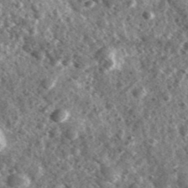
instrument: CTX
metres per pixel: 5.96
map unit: Ave
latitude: 38.1011
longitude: -107.4993
